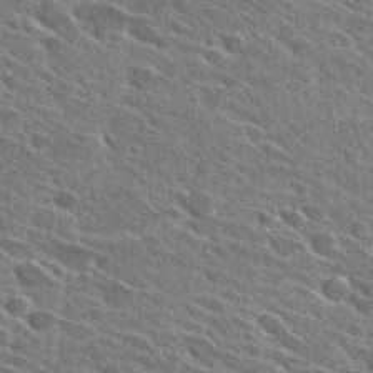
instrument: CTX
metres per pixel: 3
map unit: Hto
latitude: 28.1389
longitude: -42.8002
